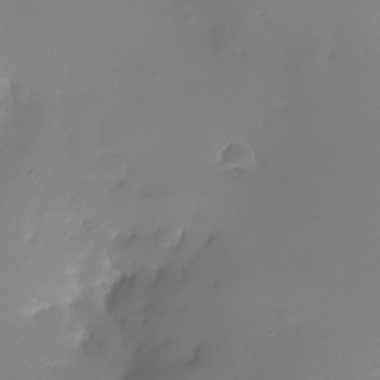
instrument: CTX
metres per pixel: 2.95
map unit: Nhe
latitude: -31.5777
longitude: -117.2348
